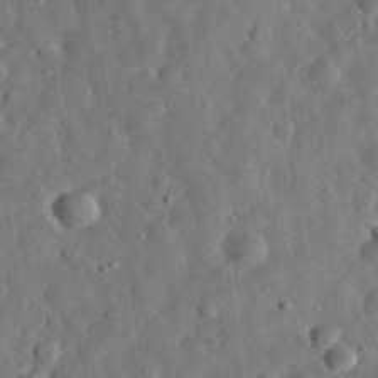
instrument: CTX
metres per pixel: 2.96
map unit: eHh
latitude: 31.9528
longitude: -75.5749
